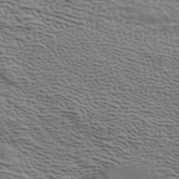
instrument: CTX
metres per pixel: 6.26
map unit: ANa
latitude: 41.7261
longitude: 49.5777
